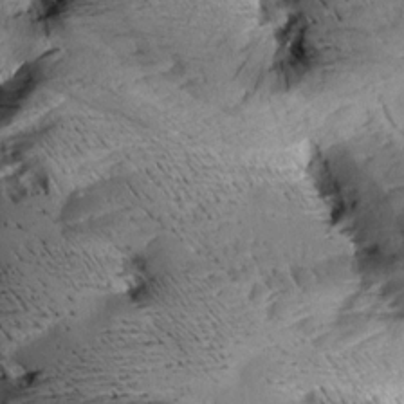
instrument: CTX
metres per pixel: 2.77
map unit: Aa
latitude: 9.6316
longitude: -142.6302
